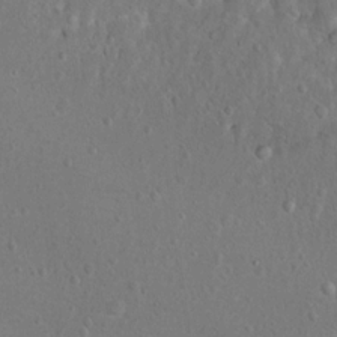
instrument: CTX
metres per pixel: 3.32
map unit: Hto
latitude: 12.0822
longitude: -36.5168
